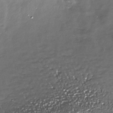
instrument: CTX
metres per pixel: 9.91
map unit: Nhe
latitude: -33.1620
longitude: -88.7247
